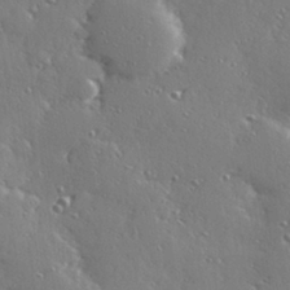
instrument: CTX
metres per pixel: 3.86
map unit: Hve
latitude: 28.3278
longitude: -91.9906
